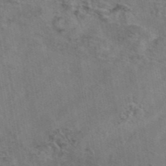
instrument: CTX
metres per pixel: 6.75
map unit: eAb
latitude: 43.2348
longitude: 104.0283
